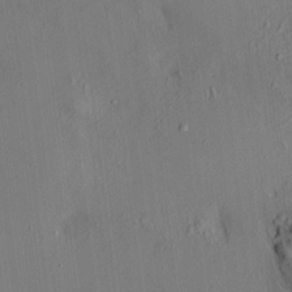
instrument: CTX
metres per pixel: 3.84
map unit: HNhu
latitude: 7.1214
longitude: 14.7652
